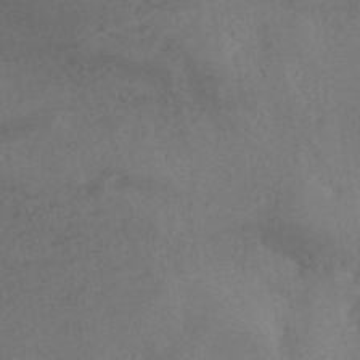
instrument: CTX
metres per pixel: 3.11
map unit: ANa
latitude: 39.0647
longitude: 29.5210
